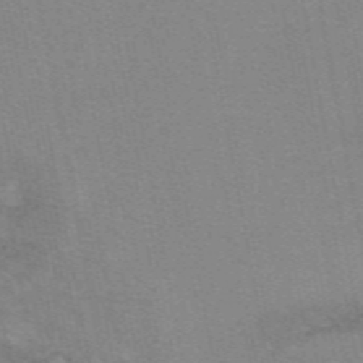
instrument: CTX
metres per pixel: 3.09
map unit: eAb
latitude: 49.4993
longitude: 105.0864
